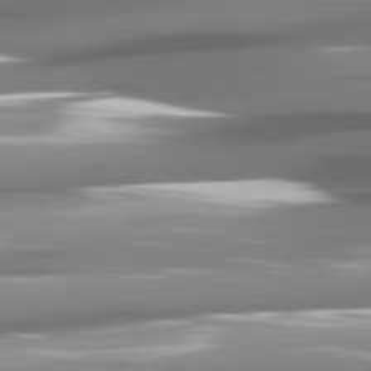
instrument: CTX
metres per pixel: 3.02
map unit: lApd
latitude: 81.5371
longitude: -143.0270
